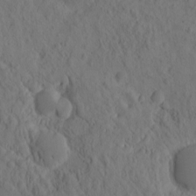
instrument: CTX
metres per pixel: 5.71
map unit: eHh
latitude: -1.1809
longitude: 15.8612
